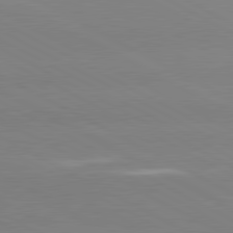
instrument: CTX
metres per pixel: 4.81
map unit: lApd
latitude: 80.8569
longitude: -153.5938
